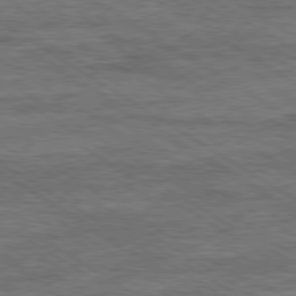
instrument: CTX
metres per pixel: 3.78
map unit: Ap
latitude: -80.0850
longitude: -78.4979
